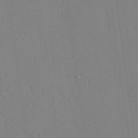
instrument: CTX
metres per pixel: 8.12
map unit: Aa
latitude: 25.3859
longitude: -137.3293
